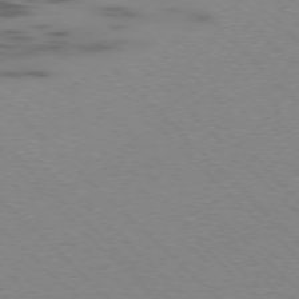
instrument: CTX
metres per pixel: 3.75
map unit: Ap
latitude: -77.1431
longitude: -65.9906
